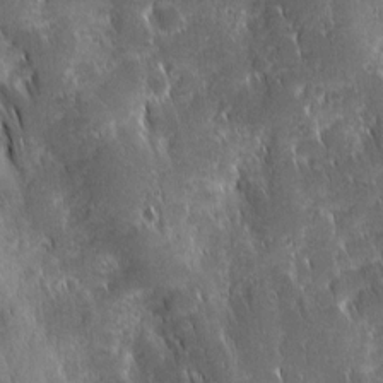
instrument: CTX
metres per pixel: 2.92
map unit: Ave
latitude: 9.5371
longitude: -104.2523
